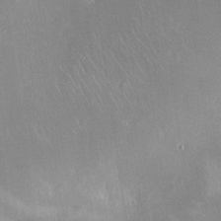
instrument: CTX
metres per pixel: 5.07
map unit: HNhu
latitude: 11.3293
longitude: 8.7652
